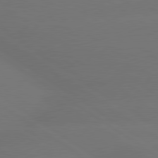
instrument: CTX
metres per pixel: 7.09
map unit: lApd
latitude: 79.8017
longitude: -151.6127
